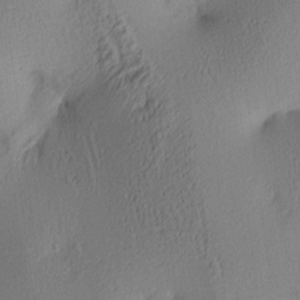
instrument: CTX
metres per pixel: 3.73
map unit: lAa
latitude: 4.5546
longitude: -116.0822
